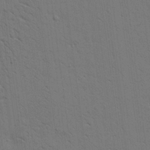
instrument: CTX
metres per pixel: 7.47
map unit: Aa
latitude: 22.2145
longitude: -140.4978
